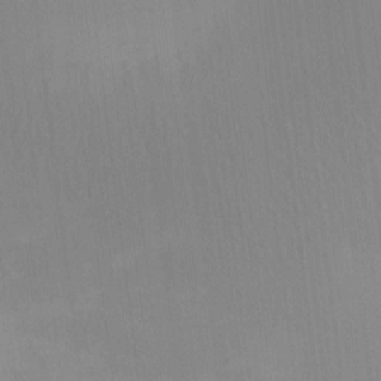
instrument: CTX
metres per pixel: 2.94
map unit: eHh
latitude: -9.0297
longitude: -67.5749
